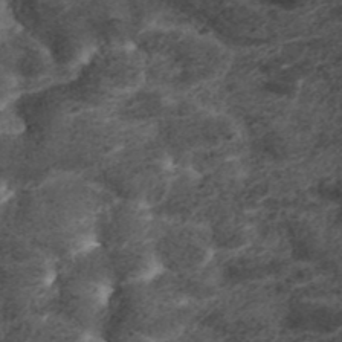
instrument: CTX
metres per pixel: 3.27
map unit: ANa
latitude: 41.7827
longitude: 33.3321
